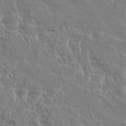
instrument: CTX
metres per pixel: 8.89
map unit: eHh
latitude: 34.4790
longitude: -134.5923
